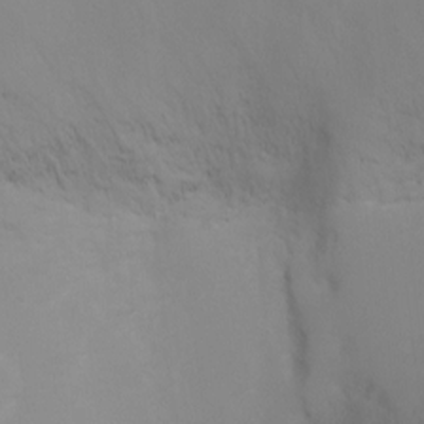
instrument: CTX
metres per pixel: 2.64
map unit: Ht
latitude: 1.1403
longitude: -20.9514
